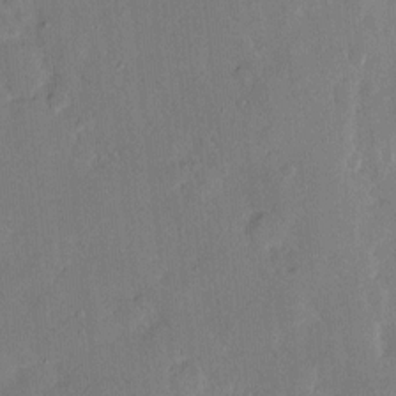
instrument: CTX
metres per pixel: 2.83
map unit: Hve
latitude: -11.0487
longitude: 175.7099
